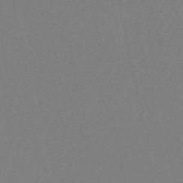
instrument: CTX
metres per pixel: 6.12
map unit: lHb
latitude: -44.7274
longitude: 75.1809
